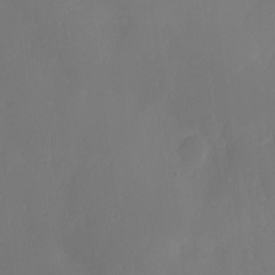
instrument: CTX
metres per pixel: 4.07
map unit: Ave
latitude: 1.5371
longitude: -113.3859
